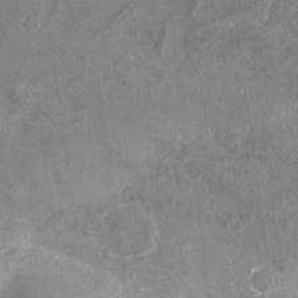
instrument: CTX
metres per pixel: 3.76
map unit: Nhu
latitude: -25.1431
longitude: -56.8002
